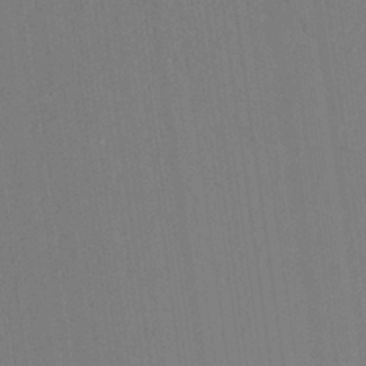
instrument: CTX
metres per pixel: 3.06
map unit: Aa
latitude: 25.8772
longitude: -137.8017
